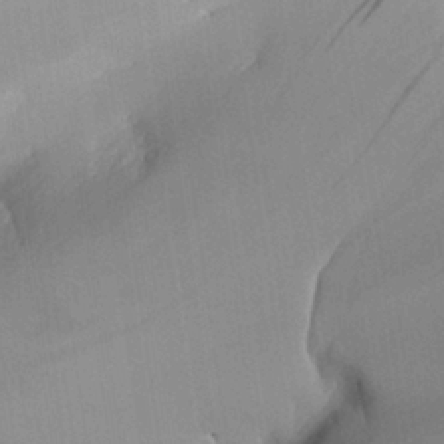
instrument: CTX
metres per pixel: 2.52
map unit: Aa
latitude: 25.7827
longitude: -133.2348
